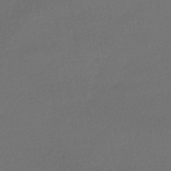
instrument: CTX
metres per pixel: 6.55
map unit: HNhu
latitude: -42.5006
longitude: 95.3698
